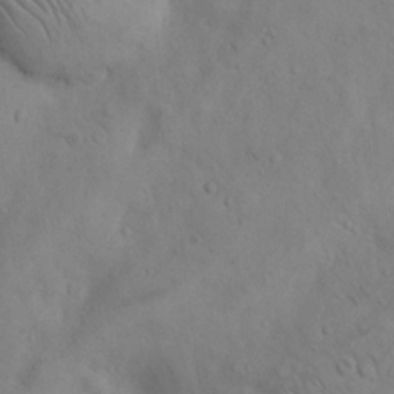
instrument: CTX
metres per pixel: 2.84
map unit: Hto
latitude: 14.0822
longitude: -59.7828
